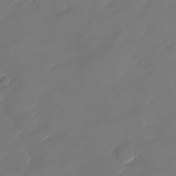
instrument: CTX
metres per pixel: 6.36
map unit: Nhu
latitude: -30.0472
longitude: -72.7436
